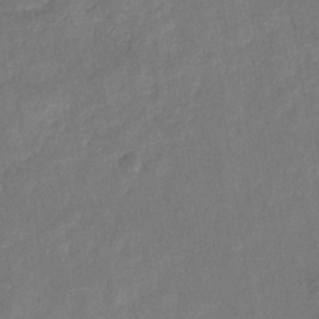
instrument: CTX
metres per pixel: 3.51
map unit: eHb
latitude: -33.2943
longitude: 76.3117
